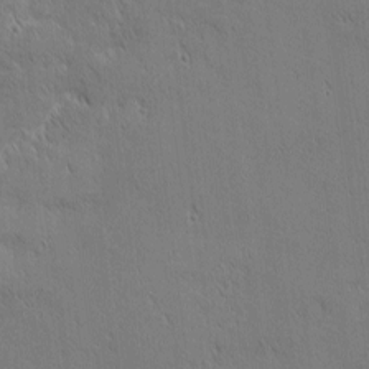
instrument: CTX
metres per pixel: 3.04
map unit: Nhu
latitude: 1.6882
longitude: -77.9528
